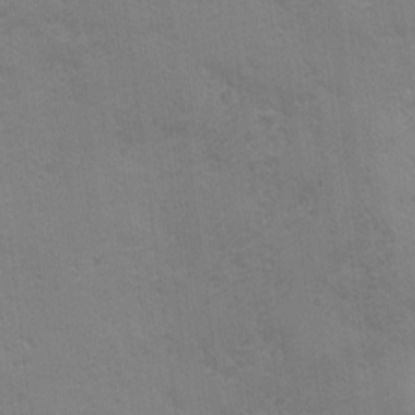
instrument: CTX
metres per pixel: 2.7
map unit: Ave
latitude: -7.3320
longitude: -120.9325
